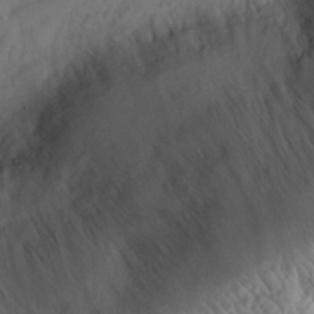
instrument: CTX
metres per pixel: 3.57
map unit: eHh
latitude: 30.3279
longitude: -73.4049
